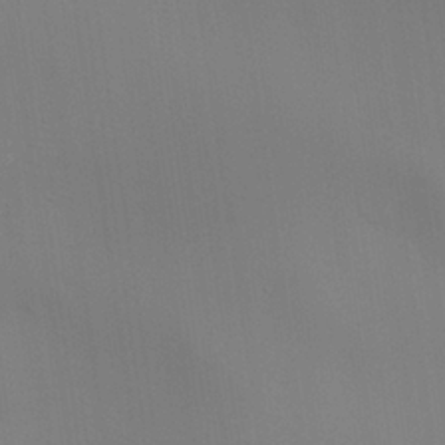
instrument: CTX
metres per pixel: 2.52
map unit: Aa
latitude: 26.7435
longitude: -130.2901
